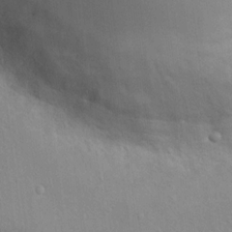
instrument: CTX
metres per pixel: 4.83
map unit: Nhu
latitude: 12.5357
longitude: -26.7246
